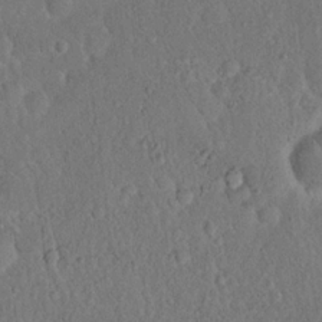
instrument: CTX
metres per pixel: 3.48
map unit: eHh
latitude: 19.2726
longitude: -62.5735
